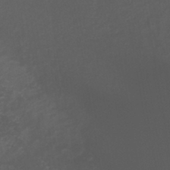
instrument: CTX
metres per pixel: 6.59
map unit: HNb
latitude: -44.1417
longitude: -43.9906
